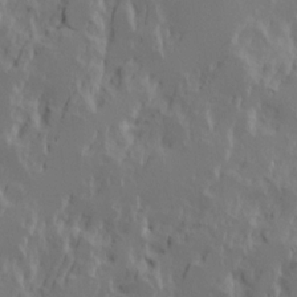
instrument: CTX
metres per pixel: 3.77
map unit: Ave
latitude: 15.3671
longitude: -137.6505
